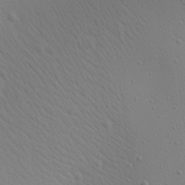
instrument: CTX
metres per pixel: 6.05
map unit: Aa
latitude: 18.6490
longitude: -141.9906
